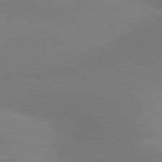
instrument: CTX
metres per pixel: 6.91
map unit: lApd
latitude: 80.7624
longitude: 126.5951
